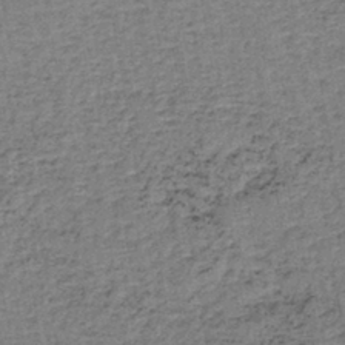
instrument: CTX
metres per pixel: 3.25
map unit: lHb
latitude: -40.5196
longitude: 62.8408
